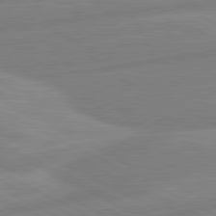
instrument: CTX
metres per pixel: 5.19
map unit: lApd
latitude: 80.8191
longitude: -169.4805
